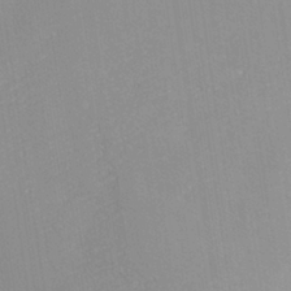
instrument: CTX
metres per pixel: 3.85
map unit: ANa
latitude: -38.8975
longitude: 95.6721
